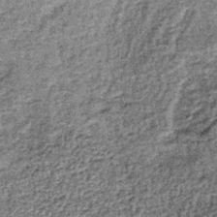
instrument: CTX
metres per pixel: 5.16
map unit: lHb
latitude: -36.4251
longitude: 66.4818
